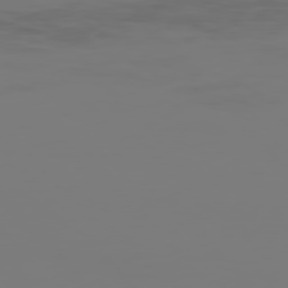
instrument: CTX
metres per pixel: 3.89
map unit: Hpe
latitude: 75.8017
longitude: -127.9150
